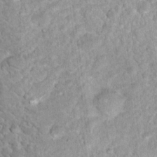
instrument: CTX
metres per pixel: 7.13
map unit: Nhu
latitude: 16.7435
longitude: -31.4805
